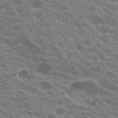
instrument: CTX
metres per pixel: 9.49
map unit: Hto
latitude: 22.7624
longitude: -37.0648
